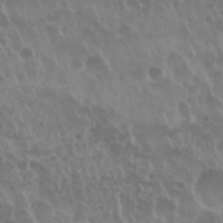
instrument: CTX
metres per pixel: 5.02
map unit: Nhu
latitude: 29.5371
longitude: -55.3104
